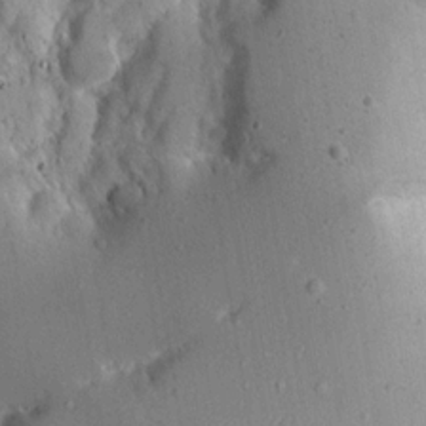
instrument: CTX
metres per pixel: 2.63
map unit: Aa
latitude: 14.9892
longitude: -142.1011
